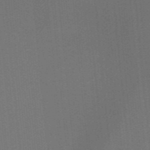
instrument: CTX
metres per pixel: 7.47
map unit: HNb
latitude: -44.4251
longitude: -43.6694
